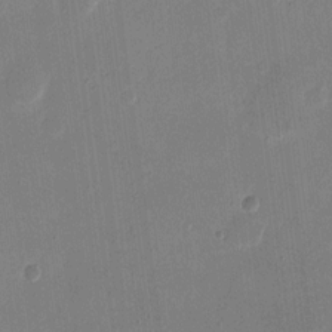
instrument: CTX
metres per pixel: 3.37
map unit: eHh
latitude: 10.4034
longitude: -68.8191
